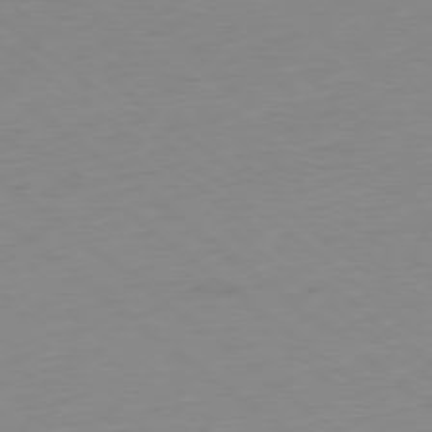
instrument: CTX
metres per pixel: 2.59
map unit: Ap
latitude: -78.9163
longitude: -56.6679
